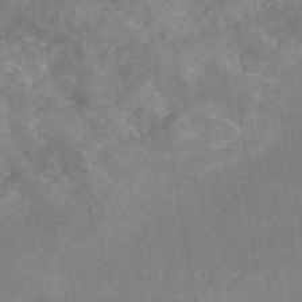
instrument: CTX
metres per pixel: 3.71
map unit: eAb
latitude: 45.6694
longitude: 126.0283
